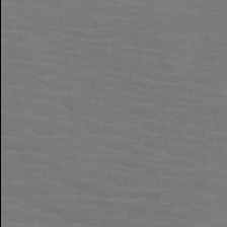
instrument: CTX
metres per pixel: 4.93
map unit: HNb
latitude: -46.5196
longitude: -45.9906
